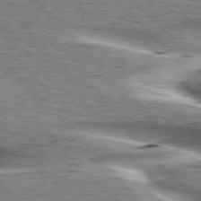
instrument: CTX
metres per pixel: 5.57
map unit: lApd
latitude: 76.0633
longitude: -58.4223
